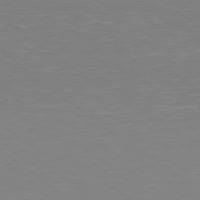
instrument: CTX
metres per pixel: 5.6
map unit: lApd
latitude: 79.1592
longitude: -172.8569
